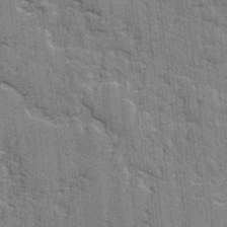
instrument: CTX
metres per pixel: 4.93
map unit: lAvf
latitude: -1.7289
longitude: -107.6505
